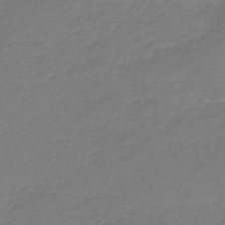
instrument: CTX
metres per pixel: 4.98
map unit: HNb
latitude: -37.9745
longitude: 55.3132
